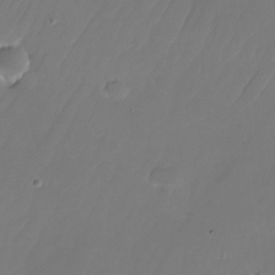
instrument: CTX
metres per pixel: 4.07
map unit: Nhu
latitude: -26.3495
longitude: -72.3846
